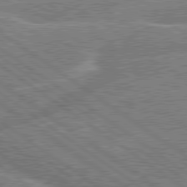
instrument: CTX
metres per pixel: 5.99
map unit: lApd
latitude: 79.7072
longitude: -144.7246
